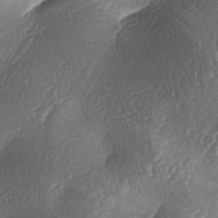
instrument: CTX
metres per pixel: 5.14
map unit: lAa
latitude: -4.1039
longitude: -128.6301
